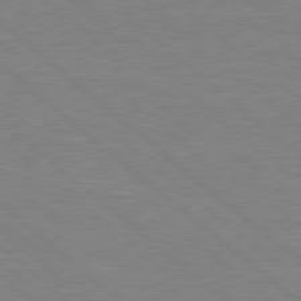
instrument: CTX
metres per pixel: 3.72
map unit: Hpe
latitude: 78.4034
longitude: -123.4426
